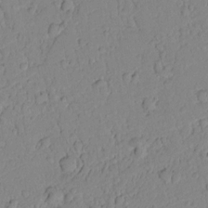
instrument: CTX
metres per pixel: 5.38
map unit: lAvf
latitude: 8.8191
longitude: 169.0864
